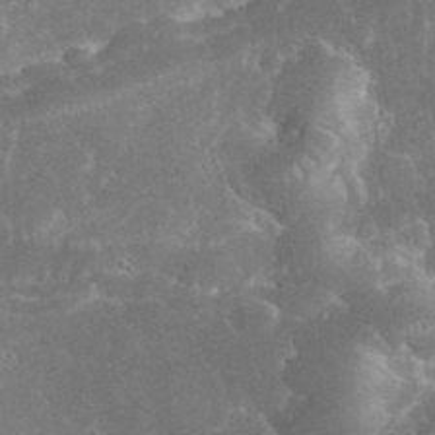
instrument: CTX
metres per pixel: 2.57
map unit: eHh
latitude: 34.3656
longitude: -64.1578
